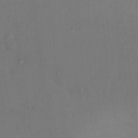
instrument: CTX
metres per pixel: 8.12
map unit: Nhu
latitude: 12.7058
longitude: -27.8961
